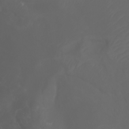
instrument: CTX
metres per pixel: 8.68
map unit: Ht
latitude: -3.5021
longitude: -61.6127
